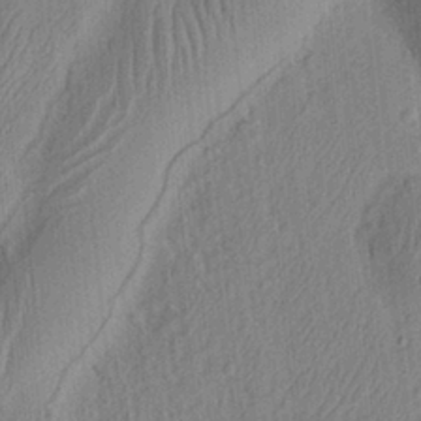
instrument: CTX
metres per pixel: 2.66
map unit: Ht
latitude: 8.3845
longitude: -75.8772
